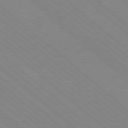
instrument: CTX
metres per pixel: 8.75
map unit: Hpe
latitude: 78.0255
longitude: -123.4426
